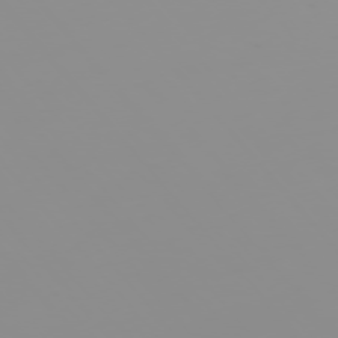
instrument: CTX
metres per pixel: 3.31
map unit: Hpe
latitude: -75.9367
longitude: -9.9339
